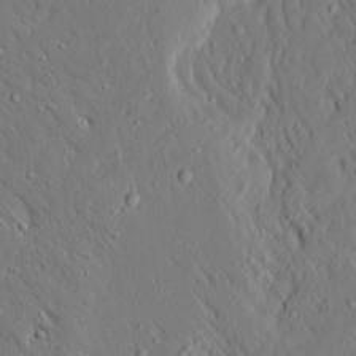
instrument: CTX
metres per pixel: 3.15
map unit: Ave
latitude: 15.8395
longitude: -140.8569
